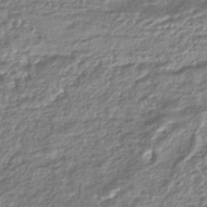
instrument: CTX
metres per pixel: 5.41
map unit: HNhu
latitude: -44.8219
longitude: 97.5966
